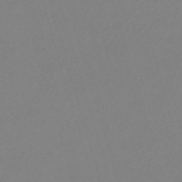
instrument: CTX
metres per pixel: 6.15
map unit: eHh
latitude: -61.9745
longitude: 52.6140
